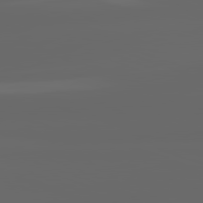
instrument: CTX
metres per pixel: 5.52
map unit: lApd
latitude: 82.0633
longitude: -169.5560
